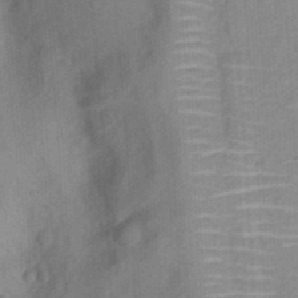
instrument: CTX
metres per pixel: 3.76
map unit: Hto
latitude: 16.0822
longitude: -35.1592
